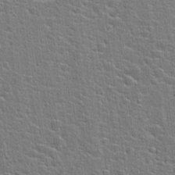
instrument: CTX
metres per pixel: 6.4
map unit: Hto
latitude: 22.7813
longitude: -44.3278
